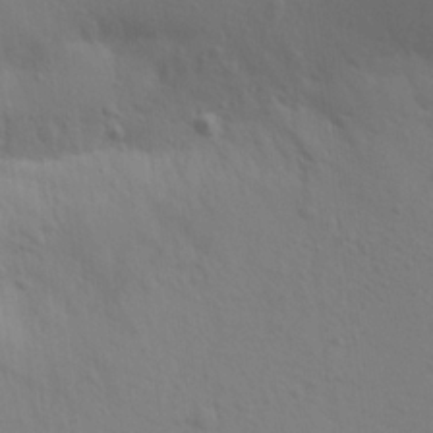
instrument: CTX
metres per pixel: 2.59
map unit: Aa
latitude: 20.8947
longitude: -145.9717
